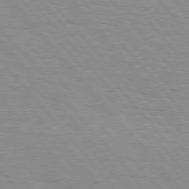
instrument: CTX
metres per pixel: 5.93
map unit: Hpe
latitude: 76.5168
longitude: -153.4993
